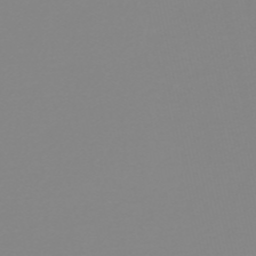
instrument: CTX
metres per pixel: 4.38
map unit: HNb
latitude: -53.3698
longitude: -51.0269
